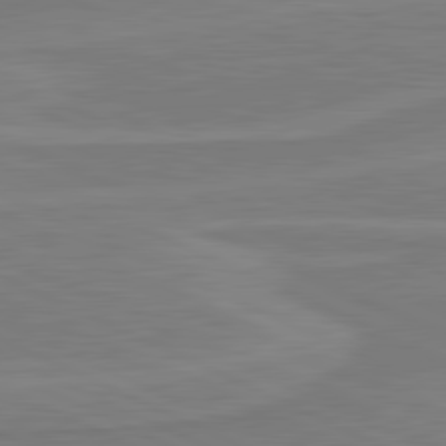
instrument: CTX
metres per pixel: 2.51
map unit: lApd
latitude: 81.3104
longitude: 169.7666
